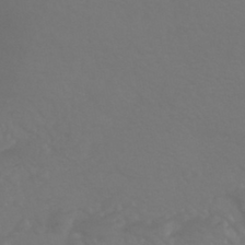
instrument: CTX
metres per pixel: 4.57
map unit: HNhu
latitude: -43.4454
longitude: 94.1039
